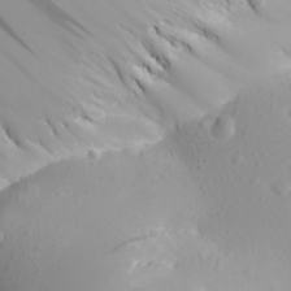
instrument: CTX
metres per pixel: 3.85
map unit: Aa
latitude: 27.2915
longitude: -144.7435
